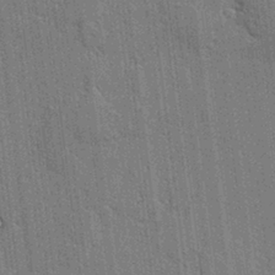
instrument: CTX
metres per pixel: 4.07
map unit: lAvf
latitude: -1.1243
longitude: -107.8583
